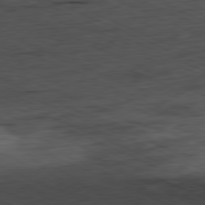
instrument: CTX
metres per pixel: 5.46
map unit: Ap
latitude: -81.6911
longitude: -82.0444
